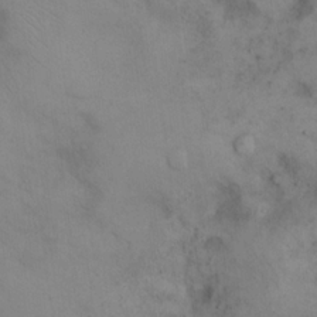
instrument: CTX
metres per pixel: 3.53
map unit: eHh
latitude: 21.5749
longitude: -61.4804
